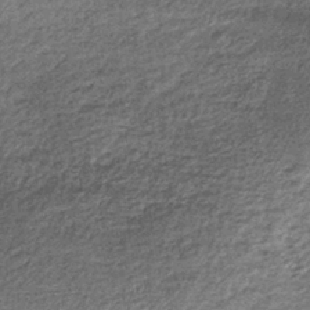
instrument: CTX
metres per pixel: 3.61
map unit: lHb
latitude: -36.5762
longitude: 66.0094
